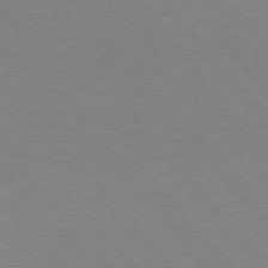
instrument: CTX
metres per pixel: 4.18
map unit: lApd
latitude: 76.4412
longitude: -86.1011
